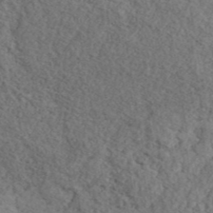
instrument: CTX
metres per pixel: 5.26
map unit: ANa
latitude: 41.8961
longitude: 52.3306
